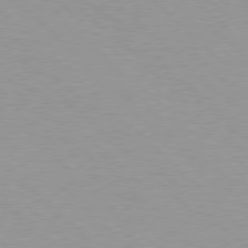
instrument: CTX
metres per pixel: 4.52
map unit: Hpe
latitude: 77.7449
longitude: -153.3671
